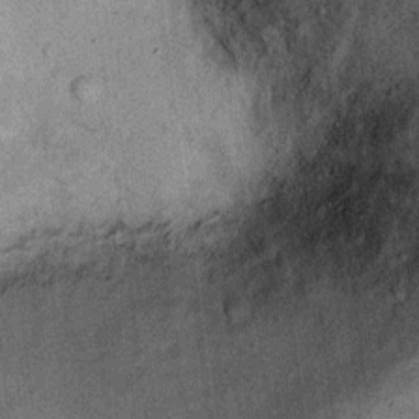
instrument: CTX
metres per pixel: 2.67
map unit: Ht
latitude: 11.2348
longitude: -39.1214
